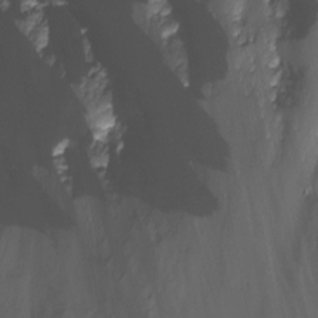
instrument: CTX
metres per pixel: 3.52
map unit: Nhu
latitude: -12.4062
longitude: -50.3845
